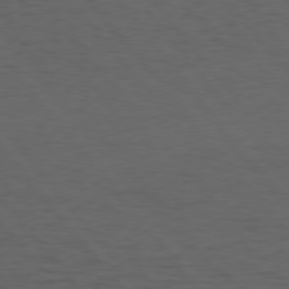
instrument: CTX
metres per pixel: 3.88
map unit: Hpe
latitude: 75.2159
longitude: -145.6505
